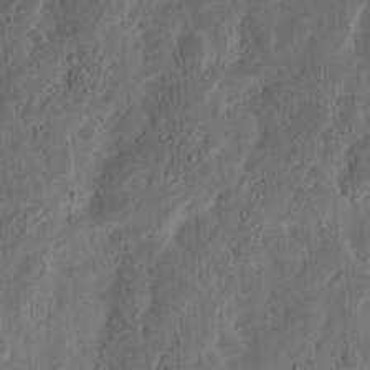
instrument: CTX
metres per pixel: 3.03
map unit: Nhu
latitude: 14.8569
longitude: -74.4223
